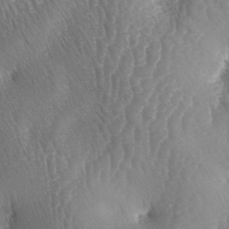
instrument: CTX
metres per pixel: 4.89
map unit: lAa
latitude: -5.1053
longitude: -128.5735
